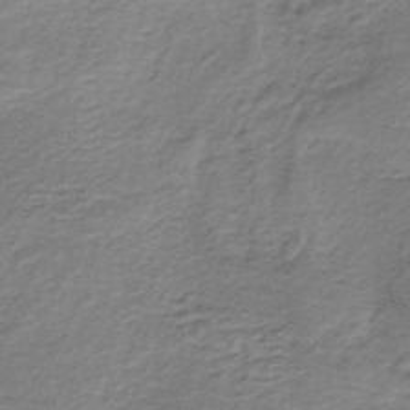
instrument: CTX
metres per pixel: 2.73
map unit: lHb
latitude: -36.9352
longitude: 60.7274
